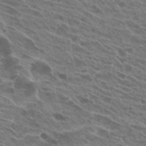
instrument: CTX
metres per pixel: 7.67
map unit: Hto
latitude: 24.9513
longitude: -40.3845
